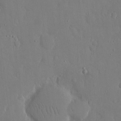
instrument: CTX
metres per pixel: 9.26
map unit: eHh
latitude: 14.8569
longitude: -70.7624
